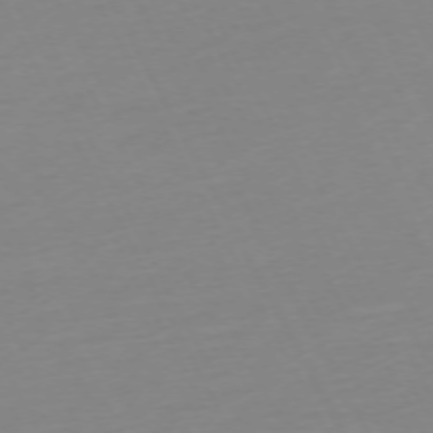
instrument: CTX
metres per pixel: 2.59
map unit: Ap
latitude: -73.4832
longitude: -69.6127
